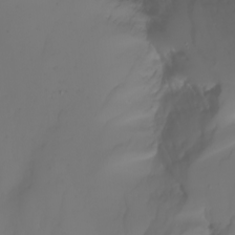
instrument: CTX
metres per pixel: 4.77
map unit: Nhu
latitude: -6.9352
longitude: -83.8583
